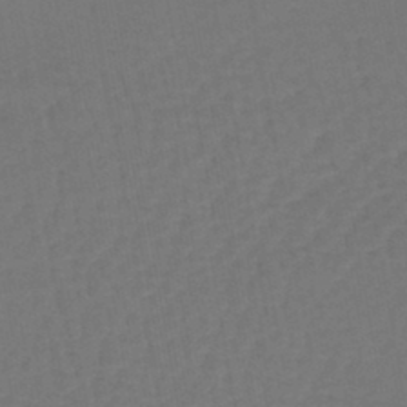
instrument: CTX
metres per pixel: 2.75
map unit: lHb
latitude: -43.7855
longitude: 74.2740
